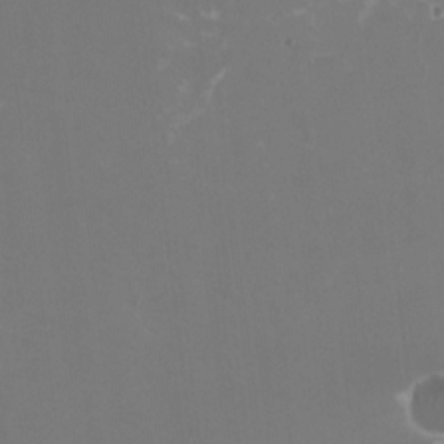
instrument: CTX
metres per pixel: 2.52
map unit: HNhu
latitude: -1.5399
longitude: -3.8961
